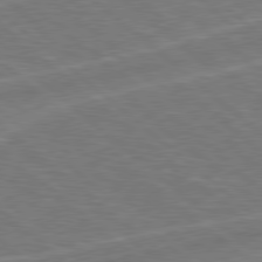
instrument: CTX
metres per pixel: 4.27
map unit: Hpe
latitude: 78.5168
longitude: -152.6113
